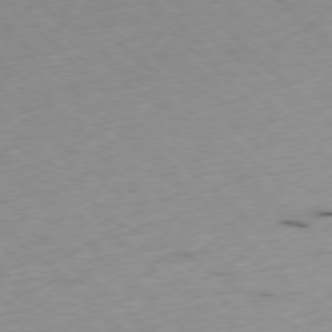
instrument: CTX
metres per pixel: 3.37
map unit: Ap
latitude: -77.6155
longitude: -60.8569
